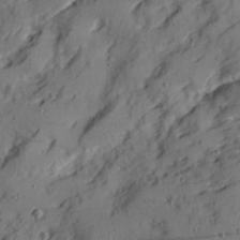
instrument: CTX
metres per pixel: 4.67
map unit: Ave
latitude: 22.1200
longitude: -131.4805
